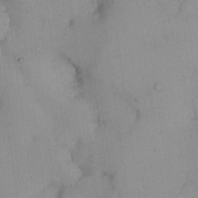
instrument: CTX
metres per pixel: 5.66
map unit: Nhu
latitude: 26.3467
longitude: -68.9325
